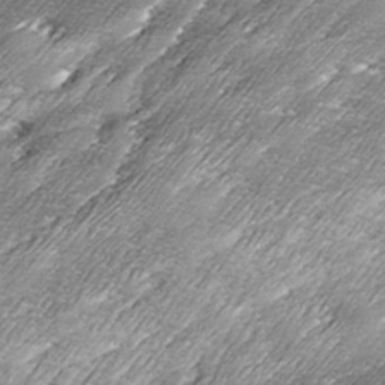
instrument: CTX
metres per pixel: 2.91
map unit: Ave
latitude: 16.7813
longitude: -136.8758
